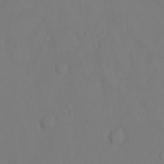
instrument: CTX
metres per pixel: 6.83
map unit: Ht
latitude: -9.7478
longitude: -37.0081
